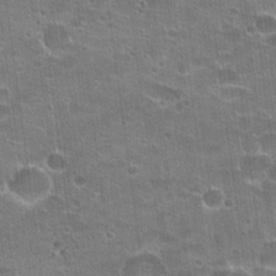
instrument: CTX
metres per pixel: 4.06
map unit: Hto
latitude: 21.9717
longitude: -42.8758
